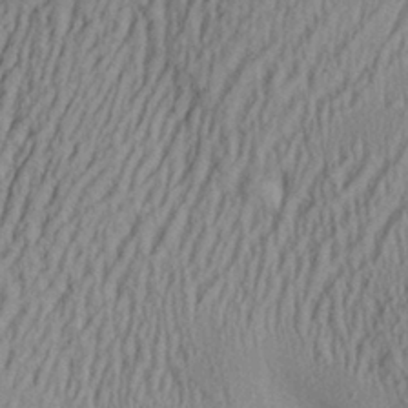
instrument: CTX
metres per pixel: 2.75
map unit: Aa
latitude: 27.2348
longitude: -135.9150
